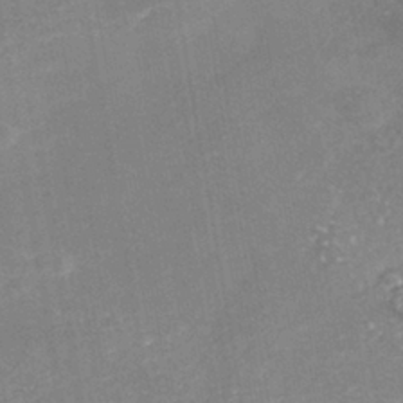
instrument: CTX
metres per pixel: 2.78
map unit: Nhe
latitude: -40.9353
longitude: -109.6882
